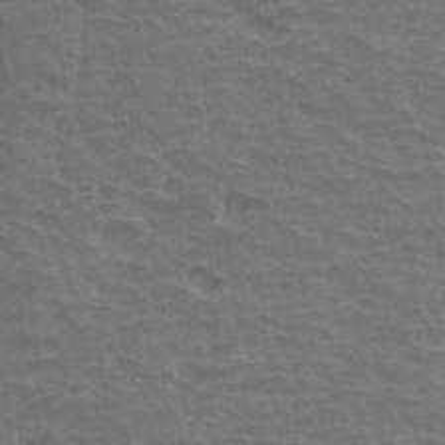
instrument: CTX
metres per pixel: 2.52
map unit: Hto
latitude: 34.3845
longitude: -40.5545
